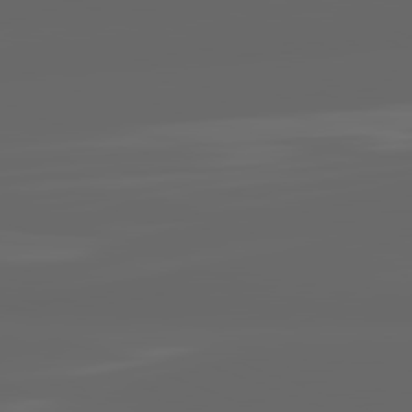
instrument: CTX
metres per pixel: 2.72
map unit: lApd
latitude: 82.1199
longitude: -168.5546
